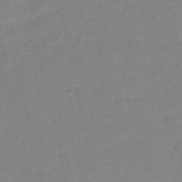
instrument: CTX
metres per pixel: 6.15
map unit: HNb
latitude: -53.4076
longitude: -39.2348
